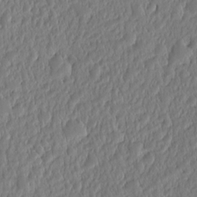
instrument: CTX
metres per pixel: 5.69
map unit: eHh
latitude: -1.7667
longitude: 14.8408
